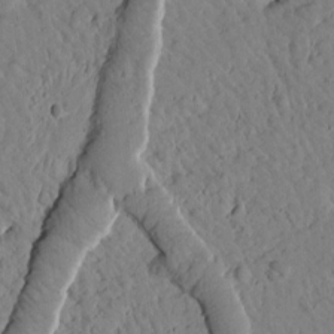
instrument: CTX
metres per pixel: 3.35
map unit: Htu
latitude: 1.2915
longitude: 176.4440
